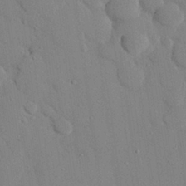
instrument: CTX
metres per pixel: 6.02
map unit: eHh
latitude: 27.1970
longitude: -79.4616
